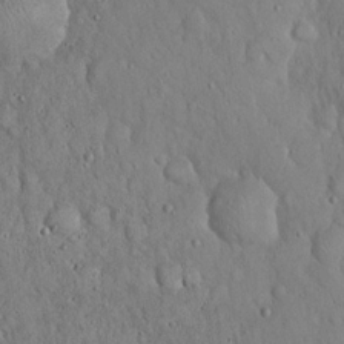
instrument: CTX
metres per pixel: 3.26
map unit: Hto
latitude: 18.2522
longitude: -60.5545
